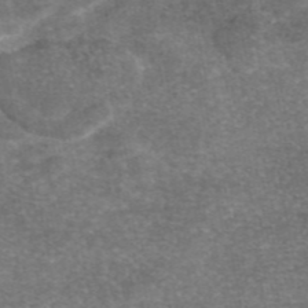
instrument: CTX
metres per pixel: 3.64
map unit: eAb
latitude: 46.5735
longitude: 104.5384
